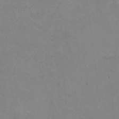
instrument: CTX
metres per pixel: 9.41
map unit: HNhu
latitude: -1.3321
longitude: -3.6127
